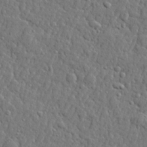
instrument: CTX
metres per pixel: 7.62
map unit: lHvf
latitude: 22.7813
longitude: 143.1998
